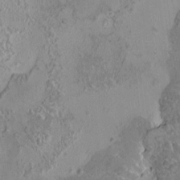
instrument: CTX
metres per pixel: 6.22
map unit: HNhu
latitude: 5.2159
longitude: 3.7477
